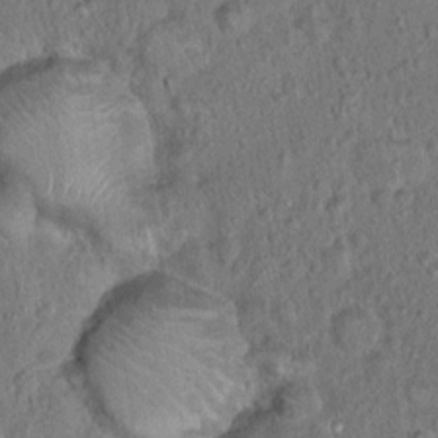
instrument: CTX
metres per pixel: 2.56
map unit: Hto
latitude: 15.6127
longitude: -40.7813
